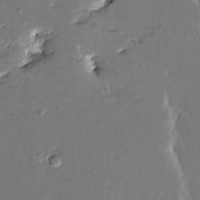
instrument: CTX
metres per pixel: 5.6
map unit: HNhu
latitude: 5.1592
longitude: -5.5938
